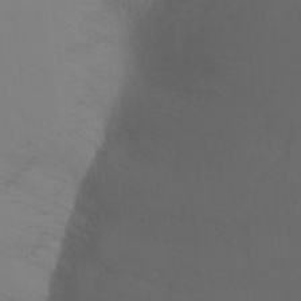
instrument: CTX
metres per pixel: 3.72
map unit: Ht
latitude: -7.8233
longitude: -32.1389
